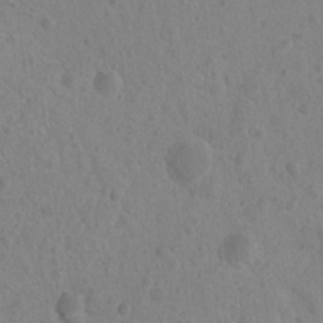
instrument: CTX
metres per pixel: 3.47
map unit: Nhu
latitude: 6.8191
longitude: -19.8205
